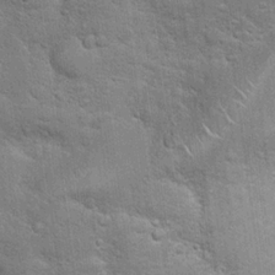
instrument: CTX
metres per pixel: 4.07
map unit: Hto
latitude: 18.8569
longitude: -52.0444
